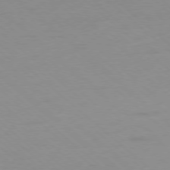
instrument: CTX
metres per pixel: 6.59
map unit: Hpe
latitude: -78.2550
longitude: -20.6302
